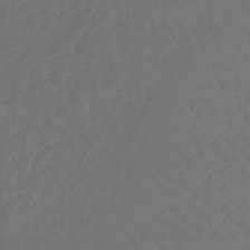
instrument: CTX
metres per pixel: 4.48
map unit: lHb
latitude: -42.8785
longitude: 67.2376
